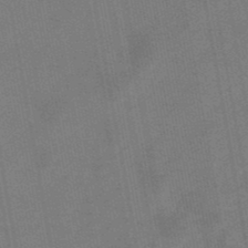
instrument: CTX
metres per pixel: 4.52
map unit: lHb
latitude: -49.0865
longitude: 71.6344
